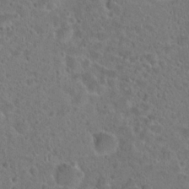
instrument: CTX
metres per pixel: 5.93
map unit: Hto
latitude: 22.4979
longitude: -45.8772
